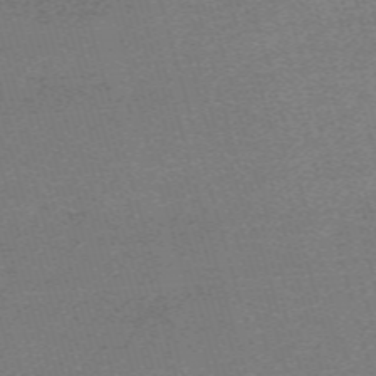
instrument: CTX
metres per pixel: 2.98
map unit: eHh
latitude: -61.2187
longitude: 51.9367
